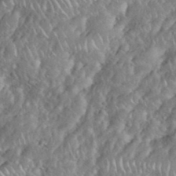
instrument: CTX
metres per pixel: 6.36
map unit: eHh
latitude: 38.3656
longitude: -58.1200
